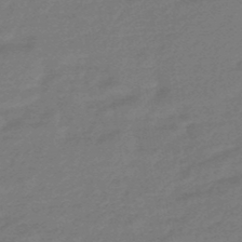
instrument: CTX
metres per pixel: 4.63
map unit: HNhu
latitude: -47.0108
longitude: 89.6911
